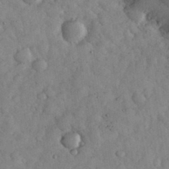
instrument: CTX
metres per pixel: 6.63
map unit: eHh
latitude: 33.7639
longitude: -69.2348
